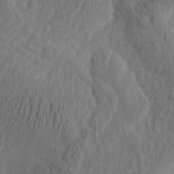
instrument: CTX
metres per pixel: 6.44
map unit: Htu
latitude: -2.5384
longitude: 167.7478
